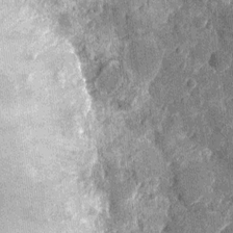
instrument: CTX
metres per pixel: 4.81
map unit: Nhu
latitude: -12.8030
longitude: -22.5357
